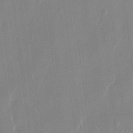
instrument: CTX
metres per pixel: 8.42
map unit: eHh
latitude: 12.2334
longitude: -70.7624
